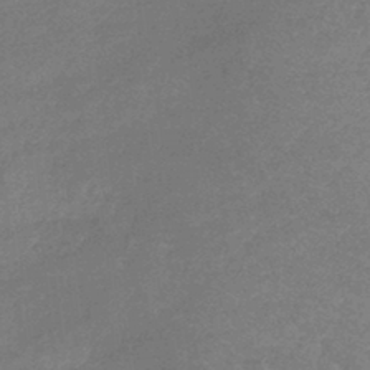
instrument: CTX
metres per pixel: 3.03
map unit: lHb
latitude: -40.8975
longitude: 66.1795
